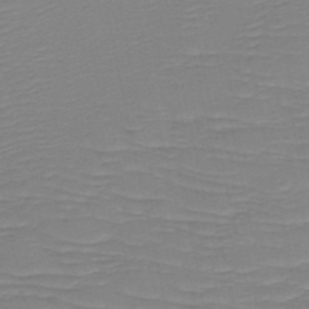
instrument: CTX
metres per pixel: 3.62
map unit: HNb
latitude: -49.5777
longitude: -51.5560
